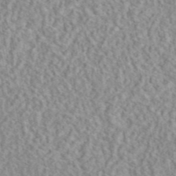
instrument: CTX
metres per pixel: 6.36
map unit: eAb
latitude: 44.4034
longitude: 116.5951
